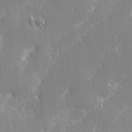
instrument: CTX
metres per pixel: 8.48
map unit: Hve
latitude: 31.2159
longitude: 149.3132
